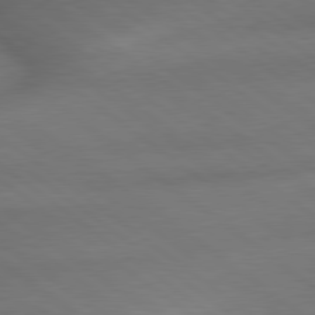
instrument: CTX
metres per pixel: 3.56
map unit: lApd
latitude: 79.4238
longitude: -167.6316
